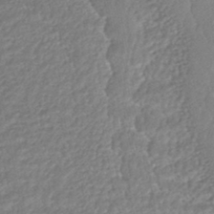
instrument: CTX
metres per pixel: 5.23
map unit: HNhu
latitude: -45.0864
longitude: 94.2361
